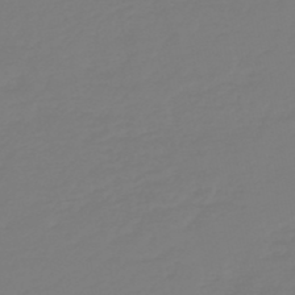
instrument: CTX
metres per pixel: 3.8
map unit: HNb
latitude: -46.4818
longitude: 56.2550
